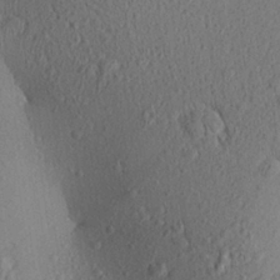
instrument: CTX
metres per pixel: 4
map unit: Aa
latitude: 26.0822
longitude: -144.7813
